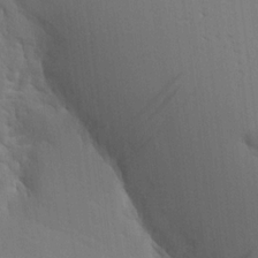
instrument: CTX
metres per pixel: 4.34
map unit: Aa
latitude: 16.4790
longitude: -148.8569
